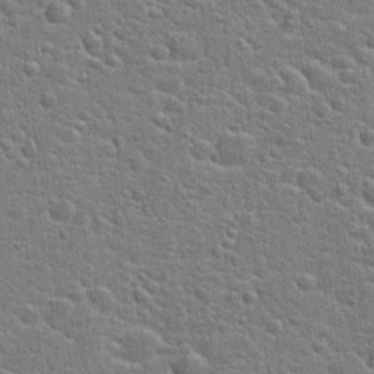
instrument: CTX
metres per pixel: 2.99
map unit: Hto
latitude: 22.3845
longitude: -44.0255
